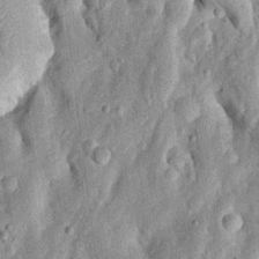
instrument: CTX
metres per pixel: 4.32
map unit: Htu
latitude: -0.2740
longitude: 150.0472
